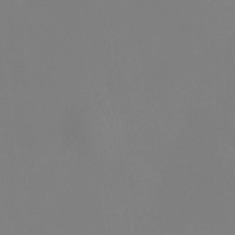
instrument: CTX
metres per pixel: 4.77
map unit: HNhu
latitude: 8.1011
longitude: 12.1039
